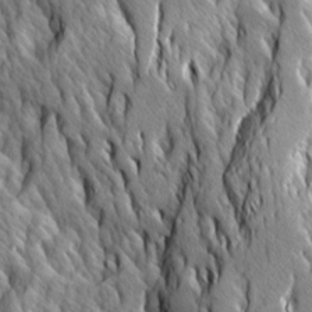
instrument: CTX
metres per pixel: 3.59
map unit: Ave
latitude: 14.2712
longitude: -133.9906
